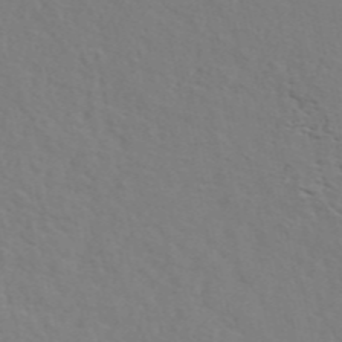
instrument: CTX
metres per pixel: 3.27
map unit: ANa
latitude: 48.4412
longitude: -76.0255
